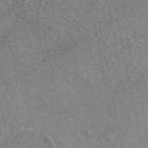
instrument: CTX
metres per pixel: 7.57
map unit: eAb
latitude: 48.8758
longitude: 110.2172
